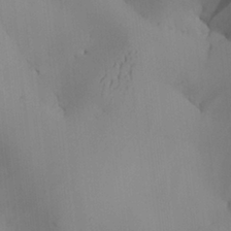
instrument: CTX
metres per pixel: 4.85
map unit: Aa
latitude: 27.5938
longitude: -131.9906
